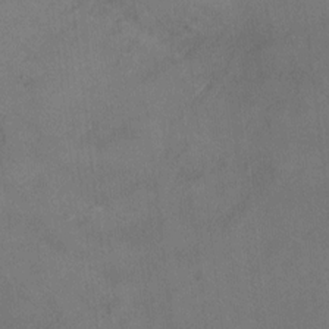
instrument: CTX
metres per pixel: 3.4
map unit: Ht
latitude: 5.1592
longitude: -36.9703
